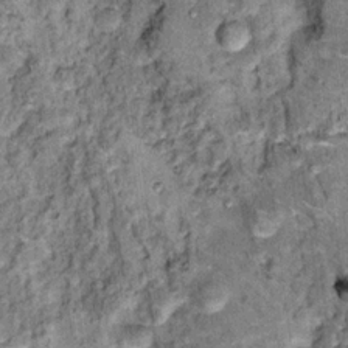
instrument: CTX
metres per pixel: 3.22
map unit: Hto
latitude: 14.5924
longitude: -35.8016
